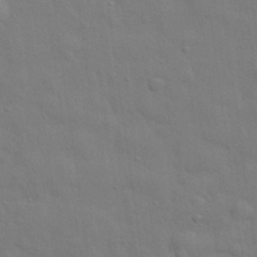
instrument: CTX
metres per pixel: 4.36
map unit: eHh
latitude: 28.8380
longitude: -75.3860
